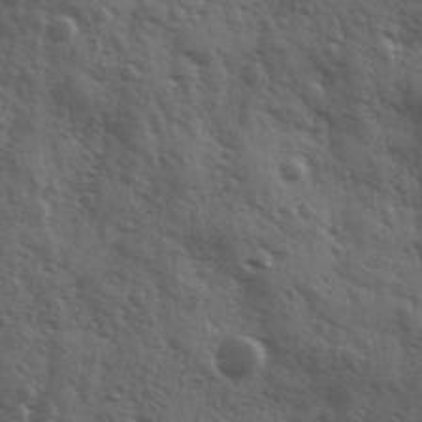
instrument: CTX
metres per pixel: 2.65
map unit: Ave
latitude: 11.5371
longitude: -103.4426
